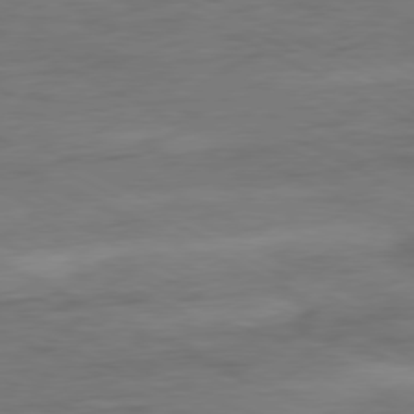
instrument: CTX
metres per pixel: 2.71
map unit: Ap
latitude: -77.8989
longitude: -74.2900
